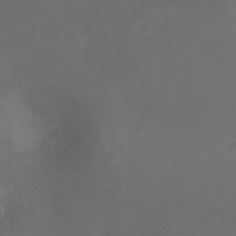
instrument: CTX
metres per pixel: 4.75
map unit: Ht
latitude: -9.2187
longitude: -31.4616
